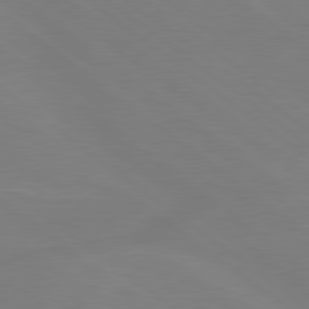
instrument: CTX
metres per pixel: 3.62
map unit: Hpe
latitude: 79.0648
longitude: -148.5357
